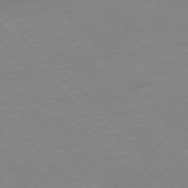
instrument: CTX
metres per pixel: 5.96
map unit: Ap
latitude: -76.4251
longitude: -93.4237
